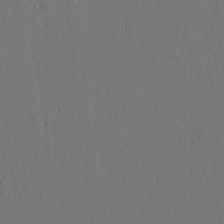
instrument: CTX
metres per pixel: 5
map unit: lAvf
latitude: 16.0444
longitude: -126.1389
